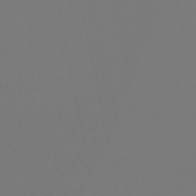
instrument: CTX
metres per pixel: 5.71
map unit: eHb
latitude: -50.5763
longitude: 73.2565
